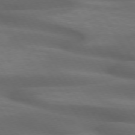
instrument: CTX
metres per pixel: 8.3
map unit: lApd
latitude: 73.8206
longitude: -52.0444
